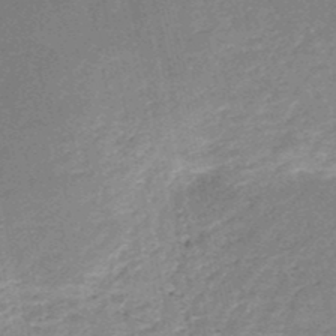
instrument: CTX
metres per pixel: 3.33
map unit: HNb
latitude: -50.6707
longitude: -41.2159
